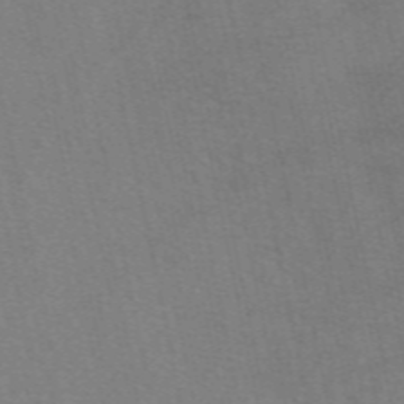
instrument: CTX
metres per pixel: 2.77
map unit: eAb
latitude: 50.6490
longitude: 106.0094
